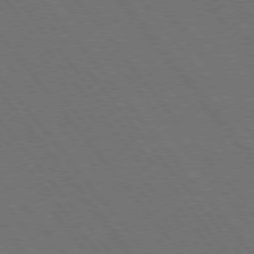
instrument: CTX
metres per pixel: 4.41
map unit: Hpe
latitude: 75.4615
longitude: -138.0822
